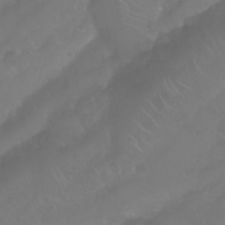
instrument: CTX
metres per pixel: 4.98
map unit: Nhu
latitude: 24.8757
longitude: -62.2334
